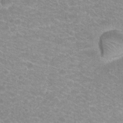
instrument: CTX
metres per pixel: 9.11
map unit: Hto
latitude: 20.1389
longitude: -37.3482
